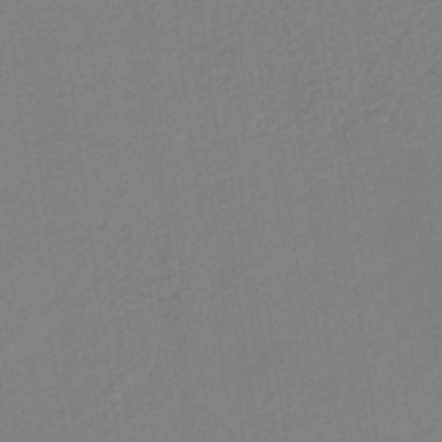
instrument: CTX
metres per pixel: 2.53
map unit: HNb
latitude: -37.8044
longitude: 56.0472
